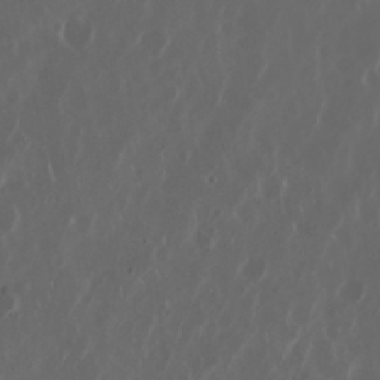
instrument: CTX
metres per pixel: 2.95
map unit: Nhu
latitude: 30.1200
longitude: -59.9717
